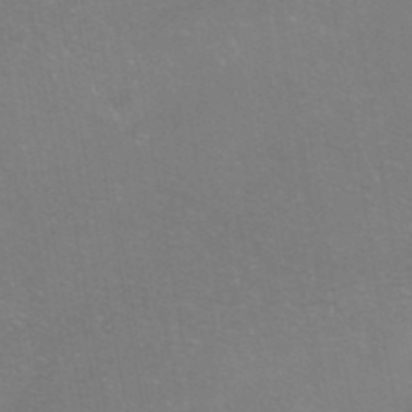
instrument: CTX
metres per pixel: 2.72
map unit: HNhu
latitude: -40.4818
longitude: 103.5588
